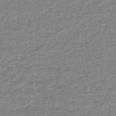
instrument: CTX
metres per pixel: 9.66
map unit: lHb
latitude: -44.5952
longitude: 65.8612
